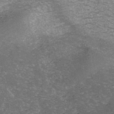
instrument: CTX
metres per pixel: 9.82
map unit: ANa
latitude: -42.6707
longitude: 108.5385
